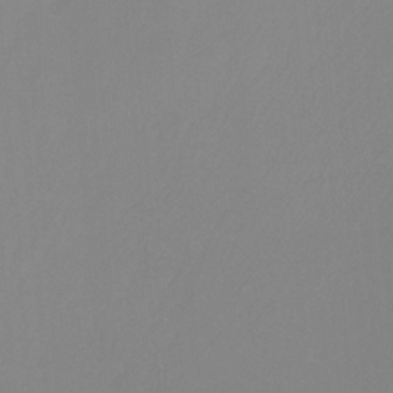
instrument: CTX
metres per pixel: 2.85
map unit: Ht
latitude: -12.1228
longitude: -45.8772
